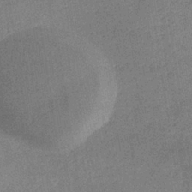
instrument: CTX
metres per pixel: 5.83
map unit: eHb
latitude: -35.6533
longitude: 73.5588
